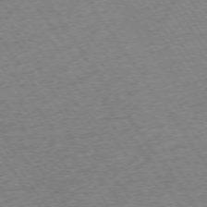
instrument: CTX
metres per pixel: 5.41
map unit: Ap
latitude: -74.6330
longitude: -89.3104
